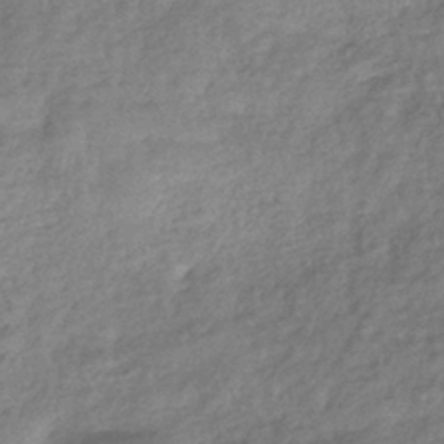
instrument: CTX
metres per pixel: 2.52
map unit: eHb
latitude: -37.6532
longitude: 81.2187
